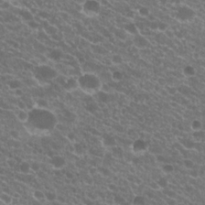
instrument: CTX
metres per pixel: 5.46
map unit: Hto
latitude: 21.0837
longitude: -34.7813
